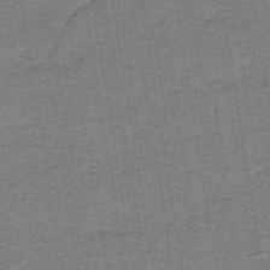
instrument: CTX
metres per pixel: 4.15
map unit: lHb
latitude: -41.0108
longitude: 55.5399
